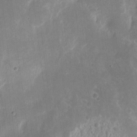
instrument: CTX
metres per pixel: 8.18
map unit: eHh
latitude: 9.2159
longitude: -71.0836
